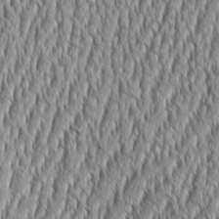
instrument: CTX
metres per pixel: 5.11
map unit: Aa
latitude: 9.0459
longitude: -129.8583
